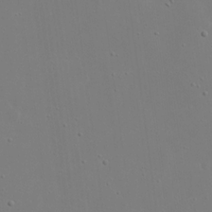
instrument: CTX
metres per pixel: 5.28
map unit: eHh
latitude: 20.5357
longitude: -72.2145
